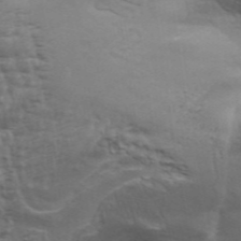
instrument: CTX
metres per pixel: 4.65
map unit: Aa
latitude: 33.6316
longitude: -136.0255
